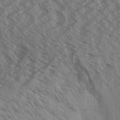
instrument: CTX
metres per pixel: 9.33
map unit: Aa
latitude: 31.6505
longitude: -139.0458
